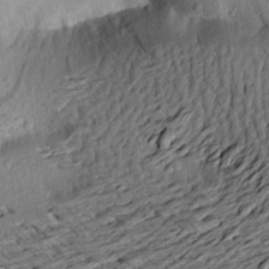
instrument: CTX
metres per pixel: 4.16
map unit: Aa
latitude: 20.6113
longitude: -148.8758
